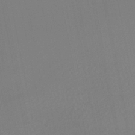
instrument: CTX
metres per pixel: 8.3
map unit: HNhu
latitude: -45.8045
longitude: 97.5777
